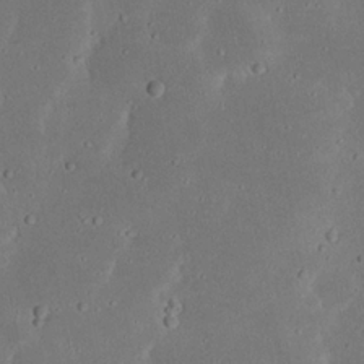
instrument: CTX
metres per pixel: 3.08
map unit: Nhu
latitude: 23.0458
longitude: -72.6113
